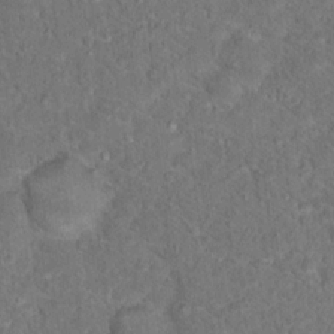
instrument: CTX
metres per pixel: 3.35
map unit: Hto
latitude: 17.2348
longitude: -37.8017
